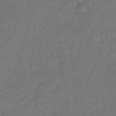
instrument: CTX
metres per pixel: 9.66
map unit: lHb
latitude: -39.8423
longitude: 71.2376
